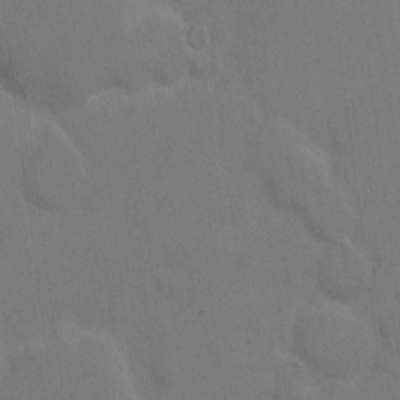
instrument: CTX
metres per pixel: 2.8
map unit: eHh
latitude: 6.6868
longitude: -66.2333
